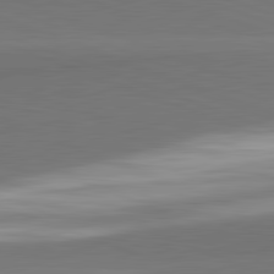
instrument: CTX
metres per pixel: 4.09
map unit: lApd
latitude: 82.2144
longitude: 149.3132
